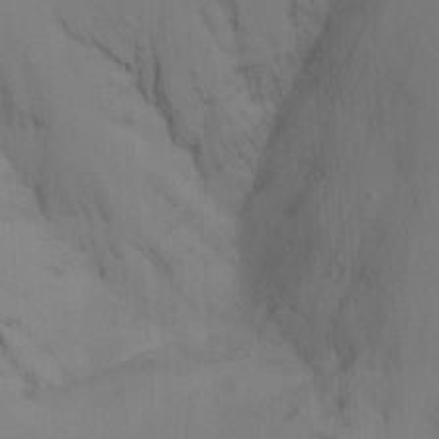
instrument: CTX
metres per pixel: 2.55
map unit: Nhu
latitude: -15.2754
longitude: -56.4223
